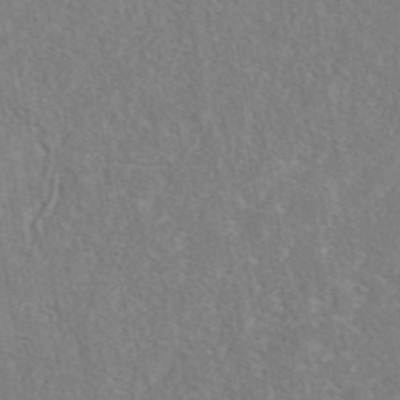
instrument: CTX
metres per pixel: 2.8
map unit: eAb
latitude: 42.6868
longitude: 104.4818
